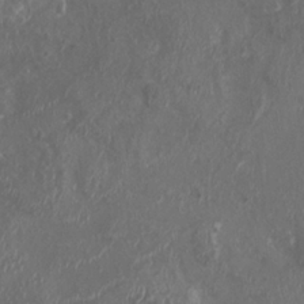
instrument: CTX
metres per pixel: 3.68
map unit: HNhu
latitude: 2.5357
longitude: -2.9324
